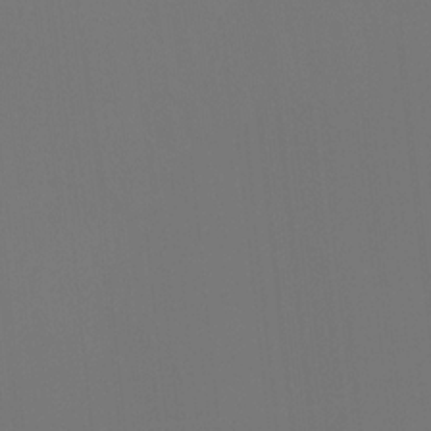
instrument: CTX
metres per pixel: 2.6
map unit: Htu
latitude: -14.0472
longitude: -48.1200
